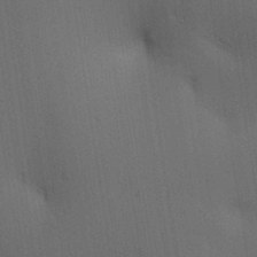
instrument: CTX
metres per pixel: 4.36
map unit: lAa
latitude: 11.8772
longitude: -108.8002
